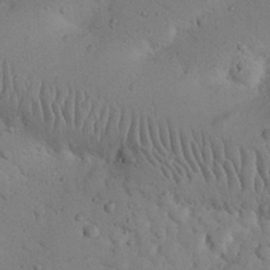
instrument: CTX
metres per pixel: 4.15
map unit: Nhu
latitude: 22.8758
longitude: -75.1781
